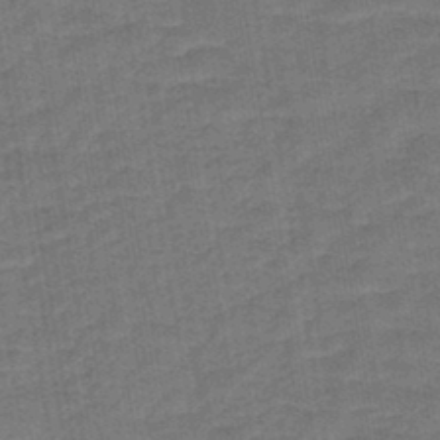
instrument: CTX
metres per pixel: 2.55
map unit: lHb
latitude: -43.1620
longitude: 62.9730
